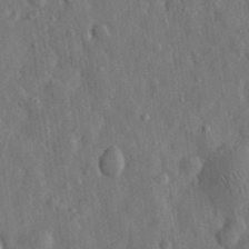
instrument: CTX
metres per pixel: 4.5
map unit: eHh
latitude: 31.2915
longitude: -74.4790
